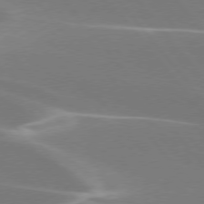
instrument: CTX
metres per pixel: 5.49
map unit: lApd
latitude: 75.9717
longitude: -62.6680
